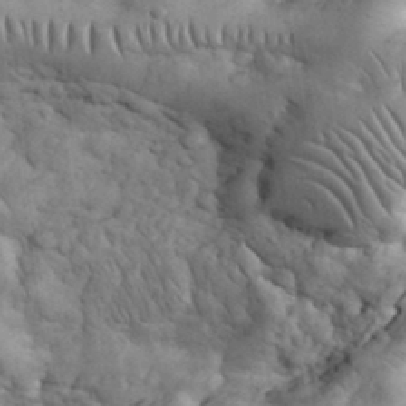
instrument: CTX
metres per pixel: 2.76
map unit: eHh
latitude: 33.3860
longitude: -67.6882
